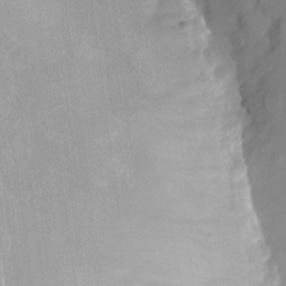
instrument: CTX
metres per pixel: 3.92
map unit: Nhu
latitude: -22.1228
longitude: -72.1956
